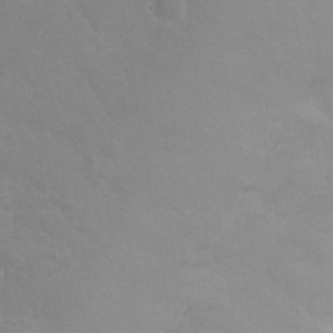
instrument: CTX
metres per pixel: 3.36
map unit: Hto
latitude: -2.6707
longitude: -34.5168
